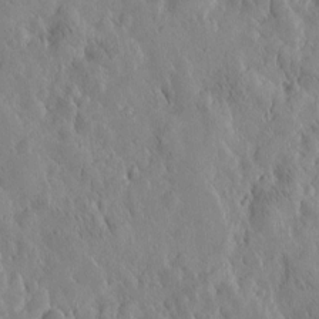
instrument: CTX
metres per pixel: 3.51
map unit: Htu
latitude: -5.0108
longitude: 173.6533
